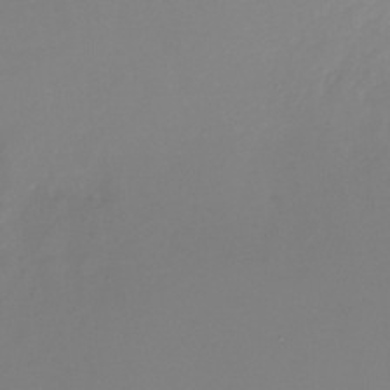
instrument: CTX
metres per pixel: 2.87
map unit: Nhu
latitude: -28.2740
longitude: -79.4238
